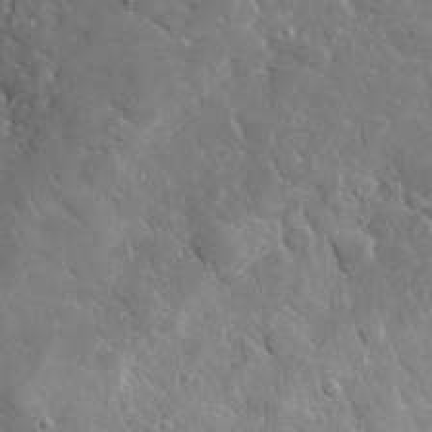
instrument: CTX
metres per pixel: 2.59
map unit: lHvf
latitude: 34.7624
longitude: -86.5168
